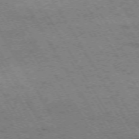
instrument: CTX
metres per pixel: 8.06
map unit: Hpe
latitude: -73.6722
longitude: 3.2375
